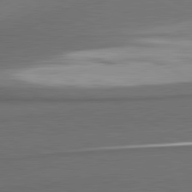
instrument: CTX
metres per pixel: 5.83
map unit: lApd
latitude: 81.3671
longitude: 175.2187
